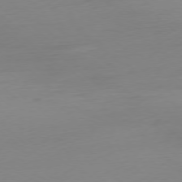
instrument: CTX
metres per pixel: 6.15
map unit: Ap
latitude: -78.0661
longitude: -67.0269
